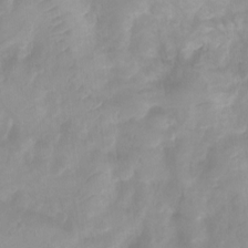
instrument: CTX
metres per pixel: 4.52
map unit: Ht
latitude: 3.4426
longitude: -27.5182
